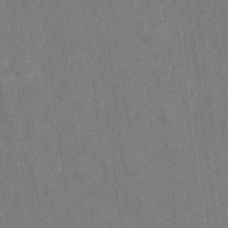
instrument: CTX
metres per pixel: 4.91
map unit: Nhu
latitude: 16.9892
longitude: -33.8394
